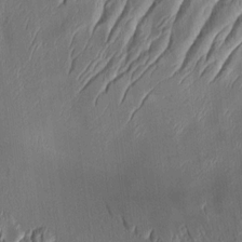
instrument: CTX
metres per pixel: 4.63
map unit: Aa
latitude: 9.0081
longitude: -131.6505
